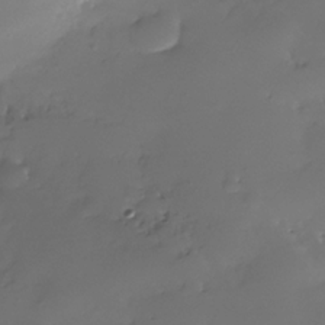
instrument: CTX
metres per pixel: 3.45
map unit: Nhe
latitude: -36.4629
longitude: -117.4993
